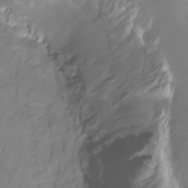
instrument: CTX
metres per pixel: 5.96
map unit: HNhu
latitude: -27.0675
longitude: 75.1054
